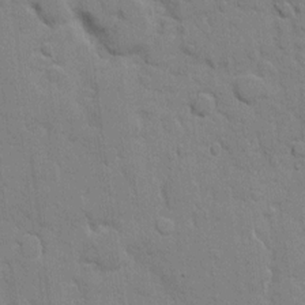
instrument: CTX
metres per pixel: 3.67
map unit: eHh
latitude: 9.3671
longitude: -67.0080
